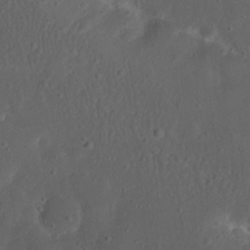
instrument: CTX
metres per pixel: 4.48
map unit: Nhu
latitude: 22.7813
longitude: -70.9891
